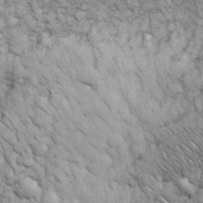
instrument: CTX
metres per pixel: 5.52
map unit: eHh
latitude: 32.1578
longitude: -67.5560
